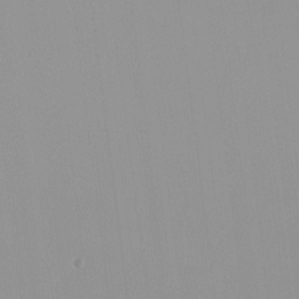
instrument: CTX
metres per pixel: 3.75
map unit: HNhu
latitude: -0.7086
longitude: -5.3482
